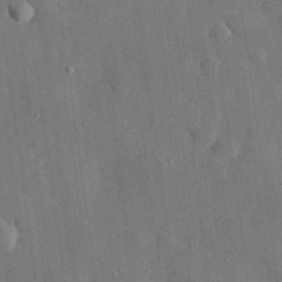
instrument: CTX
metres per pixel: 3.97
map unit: eHh
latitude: 30.7058
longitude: -77.1970
